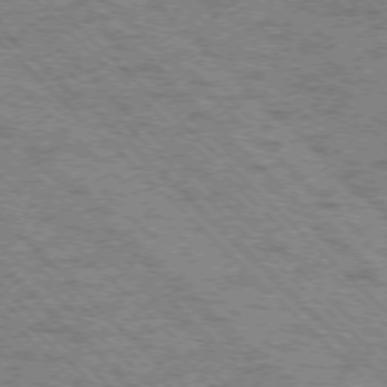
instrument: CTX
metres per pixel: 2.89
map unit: Ap
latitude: -76.1228
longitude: -80.2333
